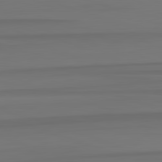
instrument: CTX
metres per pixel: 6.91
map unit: lApd
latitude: 82.9135
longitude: -179.1781
